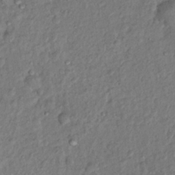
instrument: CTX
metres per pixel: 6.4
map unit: Hto
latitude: 15.0459
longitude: -30.1767
